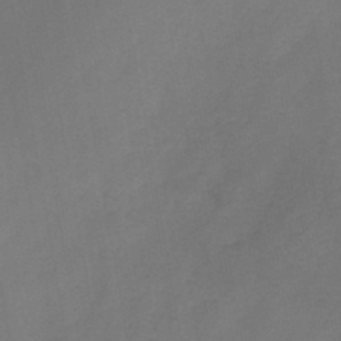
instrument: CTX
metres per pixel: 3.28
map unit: HNb
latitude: -44.5385
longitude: -38.8569
